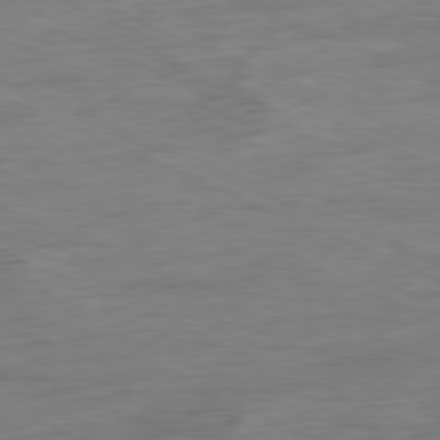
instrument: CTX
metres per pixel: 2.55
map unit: Ap
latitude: -80.4629
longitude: -91.8394
